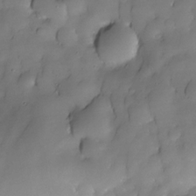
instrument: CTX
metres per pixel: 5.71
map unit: Nhe
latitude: -30.9541
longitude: -139.9150
